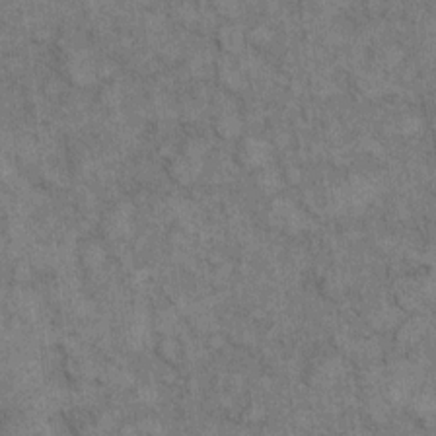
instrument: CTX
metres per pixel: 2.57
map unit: eHh
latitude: 15.5938
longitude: -65.9339
